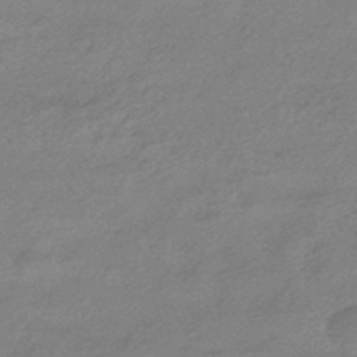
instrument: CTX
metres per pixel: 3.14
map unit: HNhu
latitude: -42.8030
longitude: 93.2565
